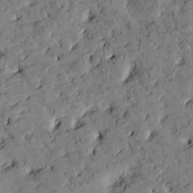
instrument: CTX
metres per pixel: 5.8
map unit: Htu
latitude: -2.6329
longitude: 175.2942
